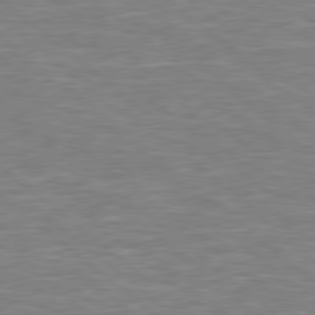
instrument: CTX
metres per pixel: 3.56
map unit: Hpe
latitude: 78.5546
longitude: 179.6533
